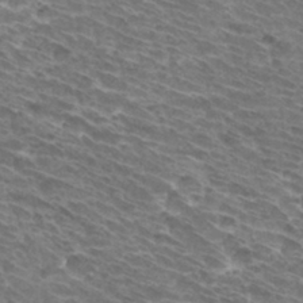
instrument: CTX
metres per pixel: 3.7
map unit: Hto
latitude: 32.4979
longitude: -42.9136
